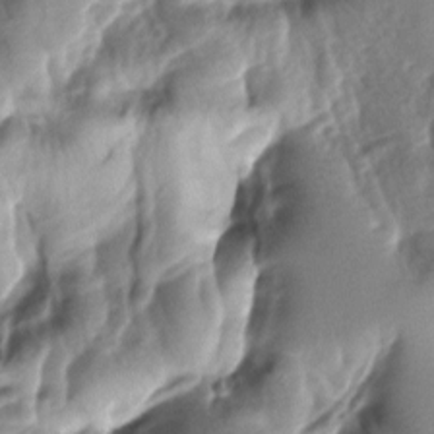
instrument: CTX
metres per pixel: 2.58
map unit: lAa
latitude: -8.1228
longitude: -127.4238
